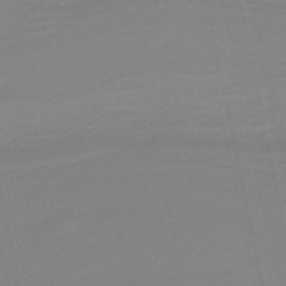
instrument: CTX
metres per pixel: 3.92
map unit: HNb
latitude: -37.0675
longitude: 55.4455
